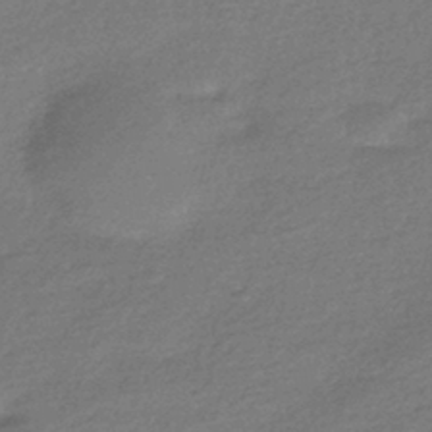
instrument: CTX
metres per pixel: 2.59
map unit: HNhu
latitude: -42.6518
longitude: 93.4265
